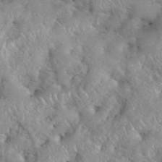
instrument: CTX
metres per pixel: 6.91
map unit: eHh
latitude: 40.2522
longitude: -56.6112
